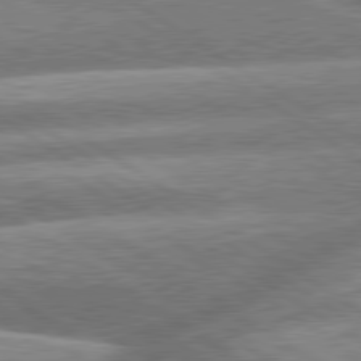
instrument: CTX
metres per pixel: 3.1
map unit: lApd
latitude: 79.8961
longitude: -159.6694
